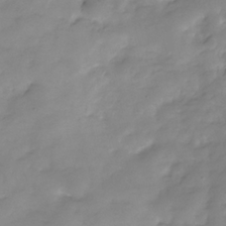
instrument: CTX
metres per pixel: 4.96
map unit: Hve
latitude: -32.1795
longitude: 91.8990
